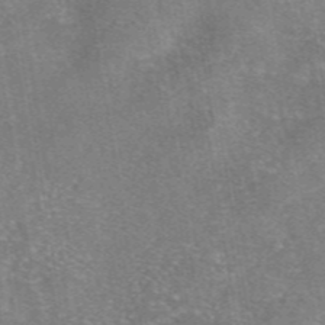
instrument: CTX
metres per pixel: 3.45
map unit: eAb
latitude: 46.7436
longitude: 102.7841
